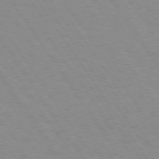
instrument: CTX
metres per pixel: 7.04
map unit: Hpe
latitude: 73.8584
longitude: -137.0081
